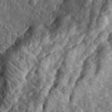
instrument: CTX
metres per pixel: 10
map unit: eHh
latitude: 35.2348
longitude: -79.8773
